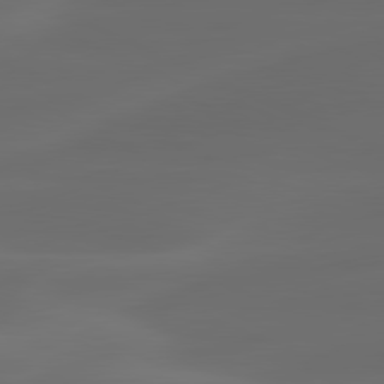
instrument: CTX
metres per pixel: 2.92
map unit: lApd
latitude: 80.9514
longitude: -82.6490
